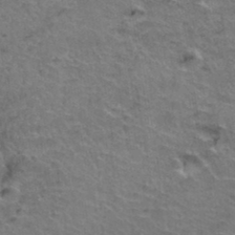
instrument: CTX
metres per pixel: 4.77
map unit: Hto
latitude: 36.4979
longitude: -46.8002
